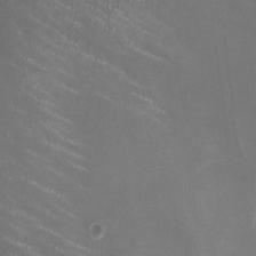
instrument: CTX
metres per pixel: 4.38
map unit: HNhu
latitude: 0.6868
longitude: -2.8191
